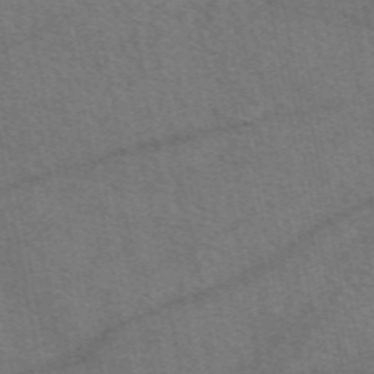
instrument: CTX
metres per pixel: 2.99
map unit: eAb
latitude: 51.1214
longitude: 115.2943
